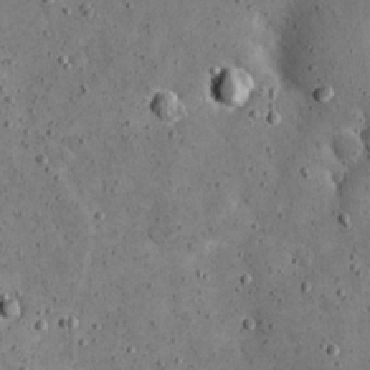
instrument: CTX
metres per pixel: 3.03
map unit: eHh
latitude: 21.5371
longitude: -65.4615
